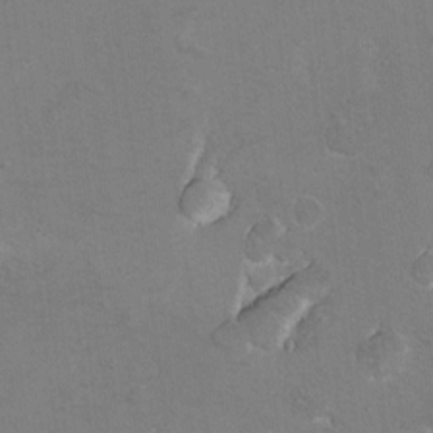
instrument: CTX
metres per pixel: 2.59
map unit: Hto
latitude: 8.5924
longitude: -30.1956
